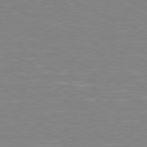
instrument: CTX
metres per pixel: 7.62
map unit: Hpe
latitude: 78.4790
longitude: -149.0458
